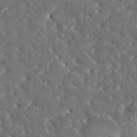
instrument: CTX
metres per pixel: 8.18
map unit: HNhu
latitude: 5.3671
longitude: 10.4062
